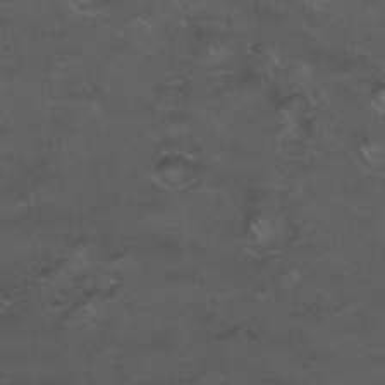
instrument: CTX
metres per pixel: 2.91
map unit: Nhu
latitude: 26.1389
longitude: -53.7261
